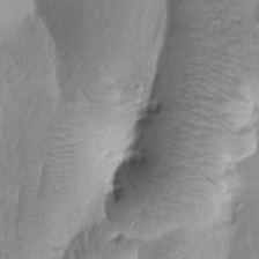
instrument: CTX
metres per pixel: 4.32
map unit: Htu
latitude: -0.6141
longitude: 172.8030
